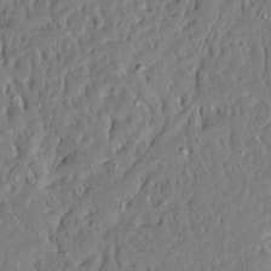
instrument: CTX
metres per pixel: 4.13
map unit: Ave
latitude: 14.8758
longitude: -140.0255
